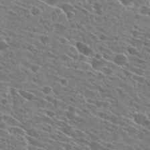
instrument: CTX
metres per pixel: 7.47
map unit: Hto
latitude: 27.0836
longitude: -42.9514
